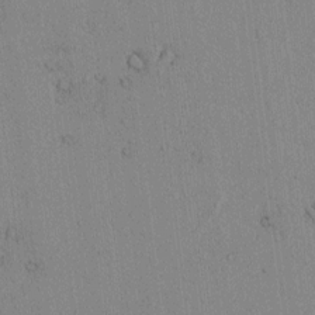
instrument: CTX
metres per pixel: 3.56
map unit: lAvf
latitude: 7.1214
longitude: 167.9178
